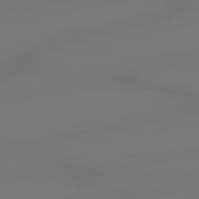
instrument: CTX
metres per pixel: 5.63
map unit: Hpe
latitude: 78.8758
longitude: -128.9514
